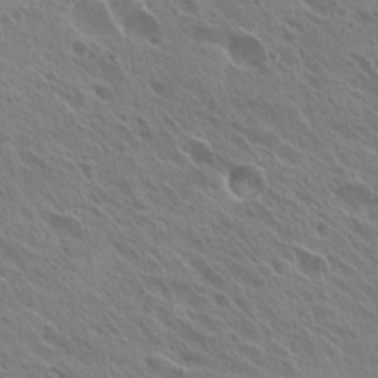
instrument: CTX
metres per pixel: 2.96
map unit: Hto
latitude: 27.2726
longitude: -35.2159
